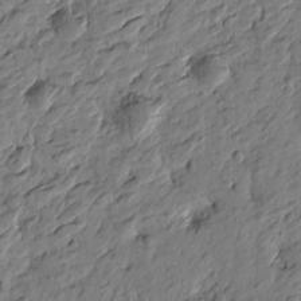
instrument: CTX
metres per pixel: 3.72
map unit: Htu
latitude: -2.3873
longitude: -178.9325
